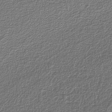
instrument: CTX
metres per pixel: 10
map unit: eAb
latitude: -38.3873
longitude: 52.5951
